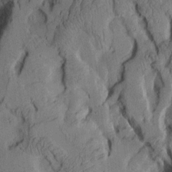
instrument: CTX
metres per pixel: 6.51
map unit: Aa
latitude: 8.6491
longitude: -127.2159
